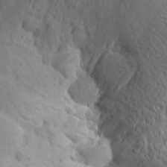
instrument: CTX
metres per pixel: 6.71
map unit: Aa
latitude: 24.0444
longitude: -146.3279
